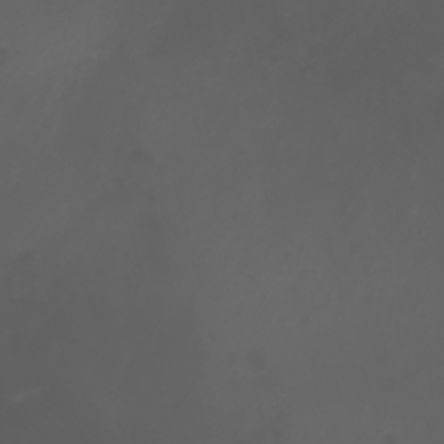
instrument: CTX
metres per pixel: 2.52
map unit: Htu
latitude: -1.7100
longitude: -77.1214
